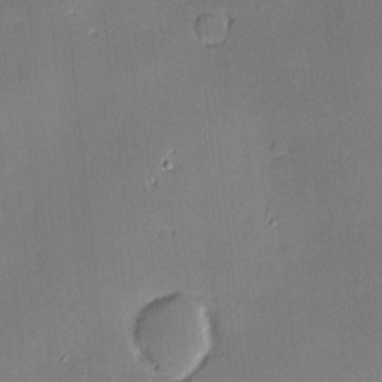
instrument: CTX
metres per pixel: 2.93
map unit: Hve
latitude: -10.0661
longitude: 175.4643
